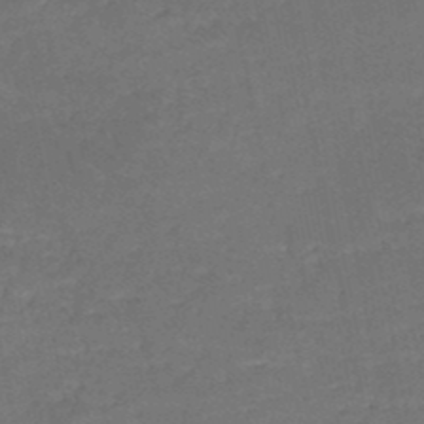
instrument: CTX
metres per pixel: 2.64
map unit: HNb
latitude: -50.6896
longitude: -48.2334
